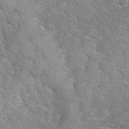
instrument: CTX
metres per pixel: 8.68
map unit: eHh
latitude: 35.7449
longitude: -65.2726
